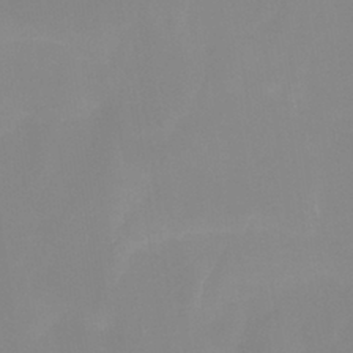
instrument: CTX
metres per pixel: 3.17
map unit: eHb
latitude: -29.5210
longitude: 70.8786
